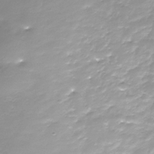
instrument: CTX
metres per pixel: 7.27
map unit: Nhe
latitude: -37.4454
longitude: -88.0633
